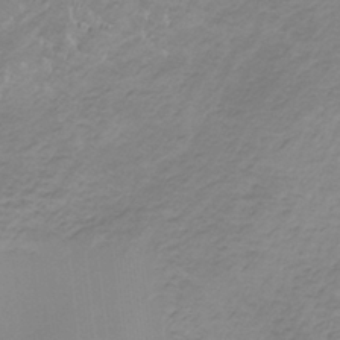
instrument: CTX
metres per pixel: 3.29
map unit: HNb
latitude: -33.7667
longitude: 58.0849
